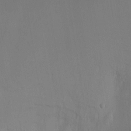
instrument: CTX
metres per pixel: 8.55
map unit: HNhu
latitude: 7.9339
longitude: 8.6140
